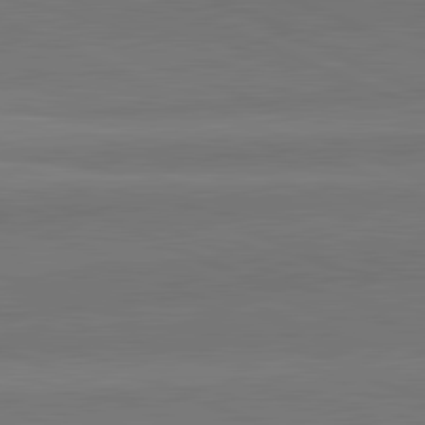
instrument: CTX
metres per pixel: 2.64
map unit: lApd
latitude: 82.1766
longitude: 151.8611
